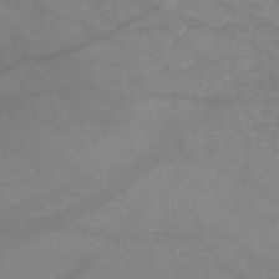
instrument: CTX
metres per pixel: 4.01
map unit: HNb
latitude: -49.2943
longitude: -38.6868
